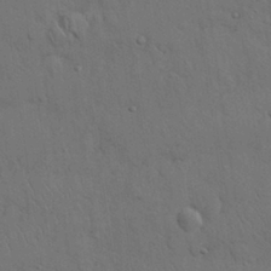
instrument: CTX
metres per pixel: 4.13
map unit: Nhu
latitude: 27.7828
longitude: -69.5749
